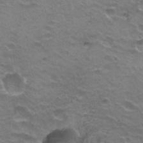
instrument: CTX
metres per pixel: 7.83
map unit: Hto
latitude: 21.9339
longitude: -32.1578
